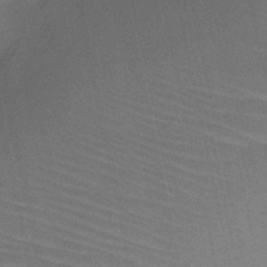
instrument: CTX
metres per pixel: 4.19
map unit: HNb
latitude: -47.0864
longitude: -41.6127
